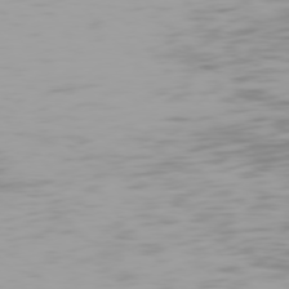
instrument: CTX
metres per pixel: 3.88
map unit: Hpe
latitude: 75.5182
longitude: -124.8002
